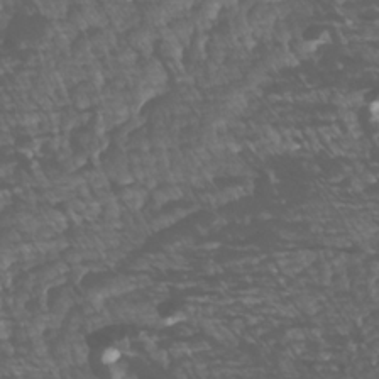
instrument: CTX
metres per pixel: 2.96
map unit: Htu
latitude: -6.8408
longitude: -73.2537
